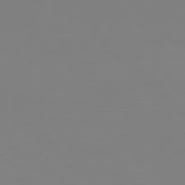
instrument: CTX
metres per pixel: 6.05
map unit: Hpe
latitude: 77.9150
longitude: -173.0269
